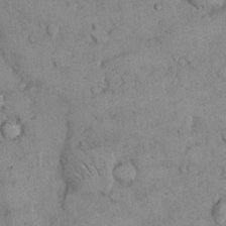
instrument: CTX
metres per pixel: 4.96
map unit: Hto
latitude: 9.7639
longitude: -59.8017
